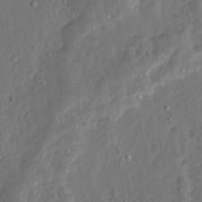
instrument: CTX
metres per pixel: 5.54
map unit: Ave
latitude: 13.6883
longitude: -136.9892
